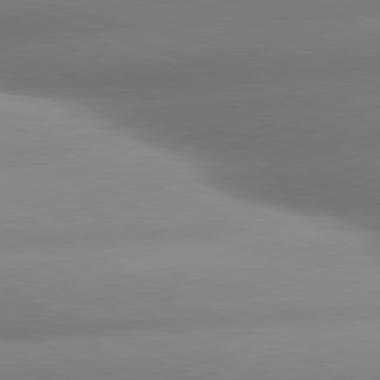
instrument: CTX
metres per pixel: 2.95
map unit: lApd
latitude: 80.3656
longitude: -159.4804
